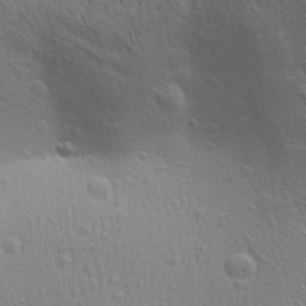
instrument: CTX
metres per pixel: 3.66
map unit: Aa
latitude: 29.8961
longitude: -139.3671
